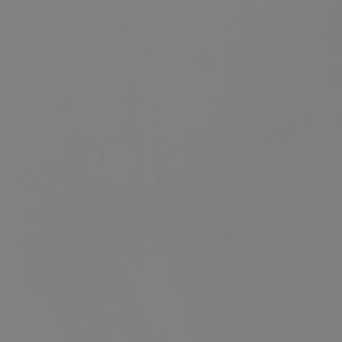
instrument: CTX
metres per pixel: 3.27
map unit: Nhu
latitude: -7.9367
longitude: -95.8773
